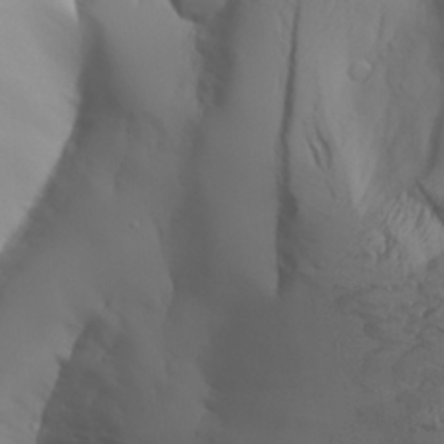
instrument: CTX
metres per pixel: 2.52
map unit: Aa
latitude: 26.4601
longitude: -132.8002
